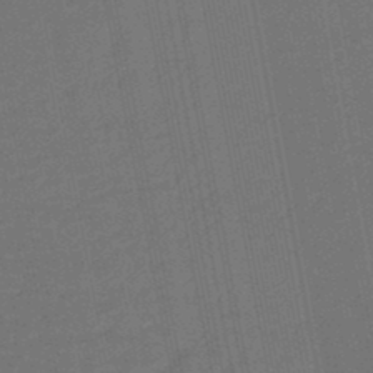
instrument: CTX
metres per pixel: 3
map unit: eHb
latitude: -47.8800
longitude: 87.3510
